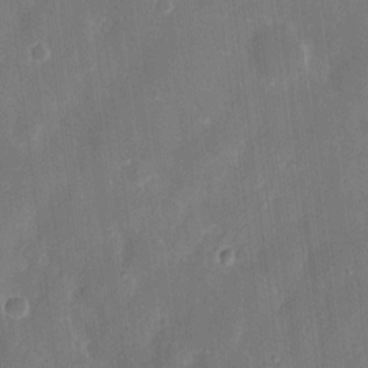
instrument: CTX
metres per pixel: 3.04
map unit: eHh
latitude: 8.8569
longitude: -70.6301
